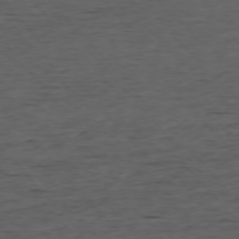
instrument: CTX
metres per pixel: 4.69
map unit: Ap
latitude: -76.1606
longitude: -91.9339
